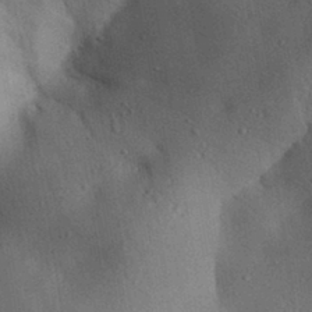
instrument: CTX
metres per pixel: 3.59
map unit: Aa
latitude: 31.8773
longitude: -145.2915
